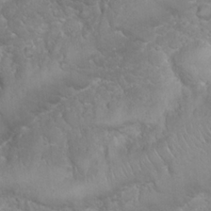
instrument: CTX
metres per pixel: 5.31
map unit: Nhu
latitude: 24.2900
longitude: -59.8583
